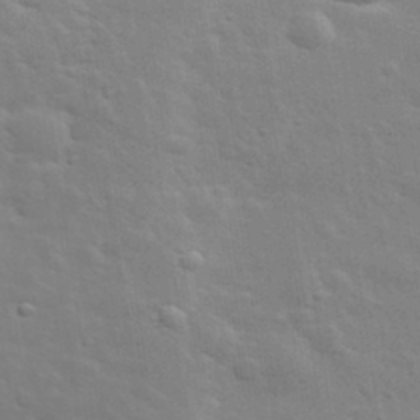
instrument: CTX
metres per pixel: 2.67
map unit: lHvf
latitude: 33.9906
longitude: -82.5356
